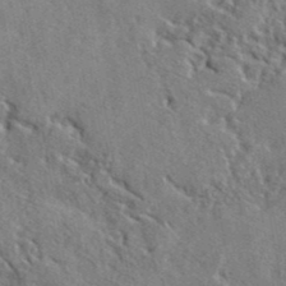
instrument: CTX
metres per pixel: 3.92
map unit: lHvf
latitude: 41.6127
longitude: -88.9136
